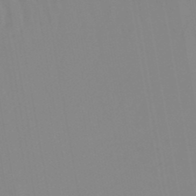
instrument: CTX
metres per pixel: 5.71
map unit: lHb
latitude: -48.0661
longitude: 76.2173
